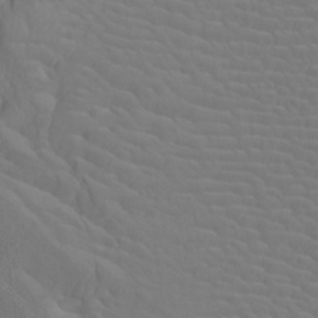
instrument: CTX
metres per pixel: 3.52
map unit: Nhu
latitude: -7.7666
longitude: -68.0822
